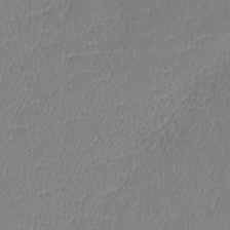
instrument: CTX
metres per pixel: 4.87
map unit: lHb
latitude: -41.0864
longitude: 74.9731
